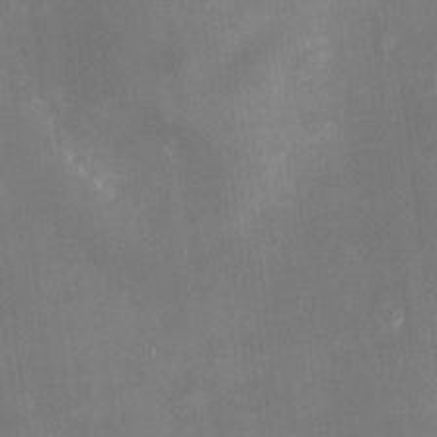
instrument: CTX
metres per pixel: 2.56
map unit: HNhu
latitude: 8.0633
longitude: 9.8044
